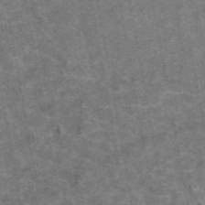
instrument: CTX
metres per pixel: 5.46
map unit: eAb
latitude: 48.6302
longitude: 113.2943
